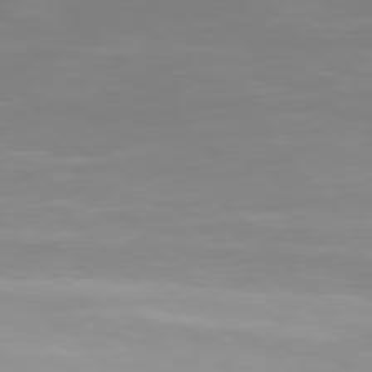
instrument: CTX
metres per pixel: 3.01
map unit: Hpe
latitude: 77.4993
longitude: -167.4048
